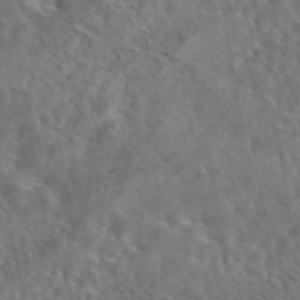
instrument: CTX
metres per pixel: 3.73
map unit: eAb
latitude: 43.9528
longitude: 109.3132
